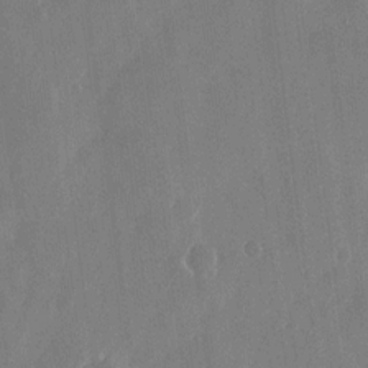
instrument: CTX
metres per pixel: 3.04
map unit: eHh
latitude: 13.6316
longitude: -71.7827
